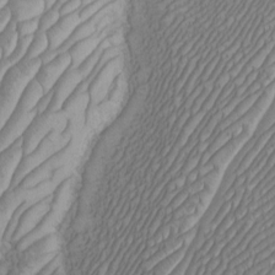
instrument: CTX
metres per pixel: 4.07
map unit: Htu
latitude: -3.8233
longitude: -73.6883
